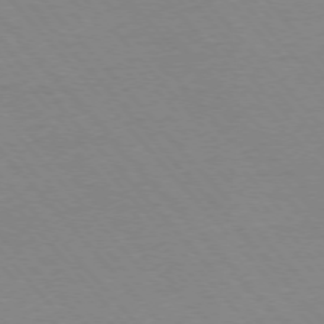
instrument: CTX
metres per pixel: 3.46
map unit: Ap
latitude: -76.4440
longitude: -86.6490
